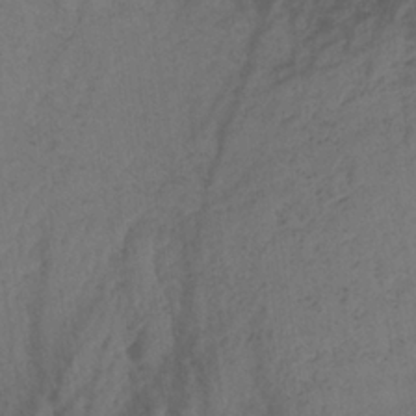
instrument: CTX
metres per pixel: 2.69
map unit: HNb
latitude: -32.2362
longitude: 63.5210
